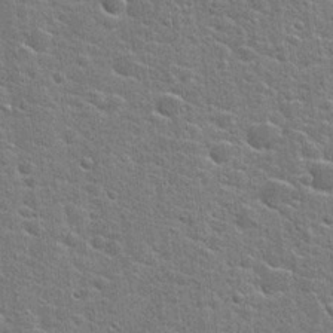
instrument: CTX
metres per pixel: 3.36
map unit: Hto
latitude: 22.9136
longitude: -44.1011
